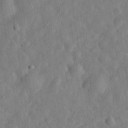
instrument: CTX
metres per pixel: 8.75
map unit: eHh
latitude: 33.2159
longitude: -75.8394
